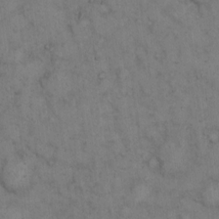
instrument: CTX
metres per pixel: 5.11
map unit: eHh
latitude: 12.4601
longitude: -62.8947
